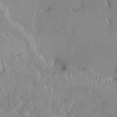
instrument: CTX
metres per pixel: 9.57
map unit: HNhu
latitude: 1.3859
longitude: -6.0444
